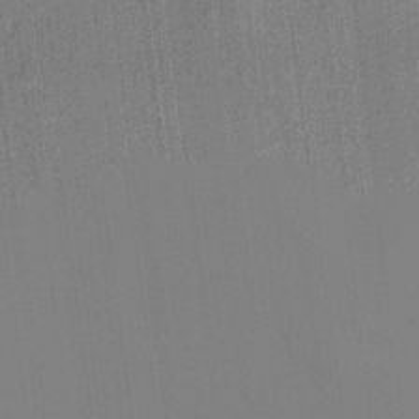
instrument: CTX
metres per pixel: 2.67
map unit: HNhu
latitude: 7.5560
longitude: 14.0094
